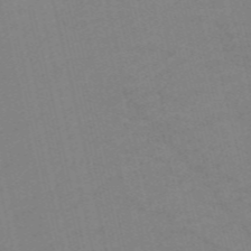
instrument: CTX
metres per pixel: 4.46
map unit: Nve
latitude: -57.1620
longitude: 50.6140
